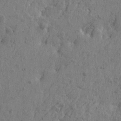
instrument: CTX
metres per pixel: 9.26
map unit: Htu
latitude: -5.5966
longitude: 179.7099
